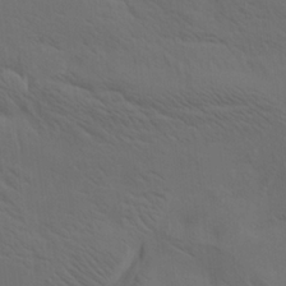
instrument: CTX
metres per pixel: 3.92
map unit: lAa
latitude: 19.6882
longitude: -139.3293
